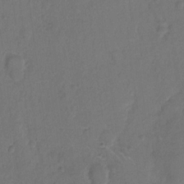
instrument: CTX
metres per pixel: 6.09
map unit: Hto
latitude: 7.3860
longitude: -62.0255
